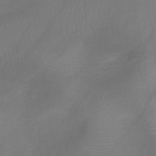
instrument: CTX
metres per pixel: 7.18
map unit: lHb
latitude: -41.2376
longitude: 77.6155
